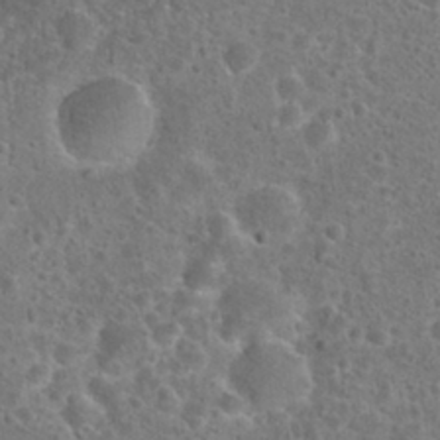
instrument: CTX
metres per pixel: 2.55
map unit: Hto
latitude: 23.3859
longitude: -48.0822
